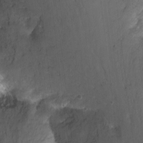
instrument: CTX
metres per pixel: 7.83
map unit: Nhu
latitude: -7.6344
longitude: -45.9150
